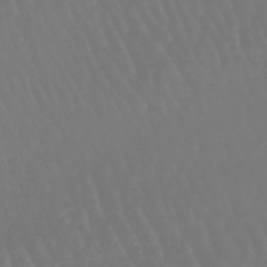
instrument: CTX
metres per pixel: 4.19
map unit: eHb
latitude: -46.7652
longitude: 79.3131
